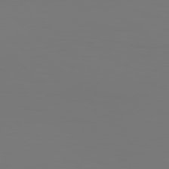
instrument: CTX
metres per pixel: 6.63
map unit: Hpe
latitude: 77.3670
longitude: -135.0269
